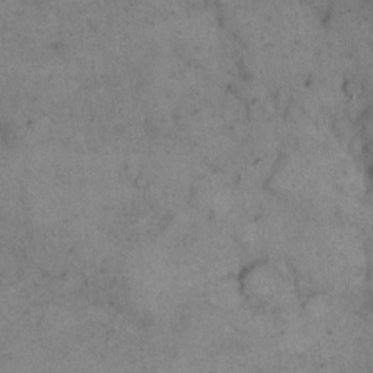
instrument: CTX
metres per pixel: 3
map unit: eHh
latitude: 15.4994
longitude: -63.6883
